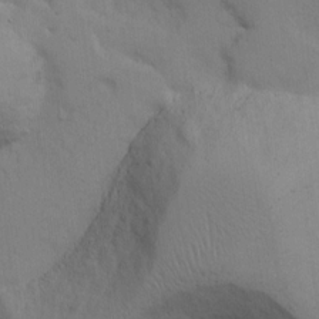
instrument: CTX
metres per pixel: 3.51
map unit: Hto
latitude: 12.5168
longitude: -56.6490
